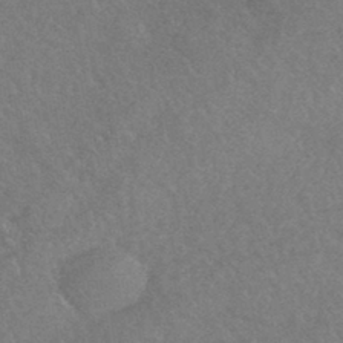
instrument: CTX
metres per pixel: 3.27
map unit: HNhu
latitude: -43.5021
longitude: 92.8030
